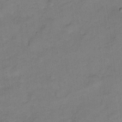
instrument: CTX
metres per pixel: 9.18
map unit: Hto
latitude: 5.2915
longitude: -61.5371
